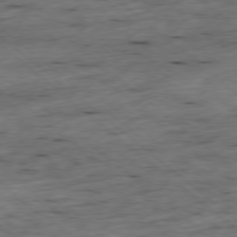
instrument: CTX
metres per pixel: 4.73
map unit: Ap
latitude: -78.5762
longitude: -91.4426
